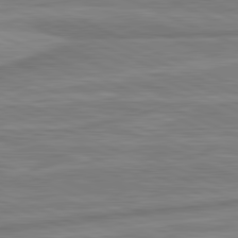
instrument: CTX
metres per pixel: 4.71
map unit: lApd
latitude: 81.5749
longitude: -175.6694
